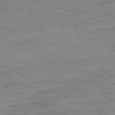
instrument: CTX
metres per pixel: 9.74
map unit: Ap
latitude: -80.6330
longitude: -76.9891
